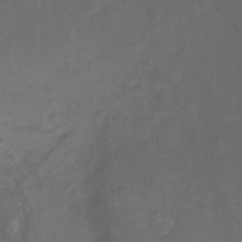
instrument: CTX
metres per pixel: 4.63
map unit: Ht
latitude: -9.7666
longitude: -35.3859
